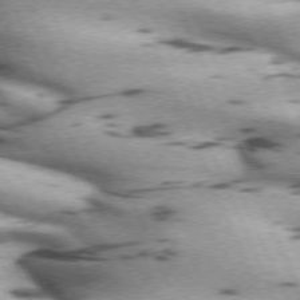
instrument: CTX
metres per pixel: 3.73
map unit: lApd
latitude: 72.4412
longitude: -53.8961
